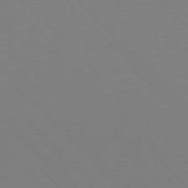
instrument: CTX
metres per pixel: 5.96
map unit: Hpe
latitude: 77.1403
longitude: -161.6505
